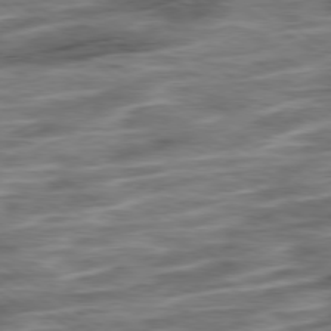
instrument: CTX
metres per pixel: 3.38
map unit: Ap
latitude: -79.4265
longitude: -48.6490
